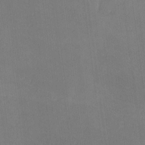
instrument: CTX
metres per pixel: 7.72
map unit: lHvf
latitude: -10.5007
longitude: -101.3293
